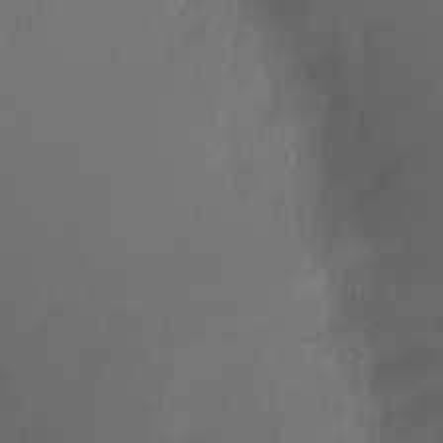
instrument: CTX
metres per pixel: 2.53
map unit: Ht
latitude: -7.6155
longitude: -31.6694
